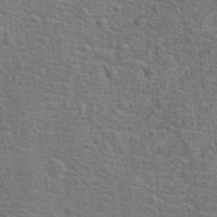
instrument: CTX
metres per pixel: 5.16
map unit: Hto
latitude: 17.8017
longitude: -42.8947
